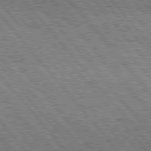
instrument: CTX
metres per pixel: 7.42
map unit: Hpe
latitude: 76.3467
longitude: -149.8017
